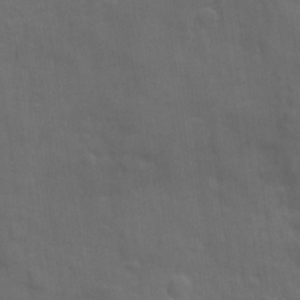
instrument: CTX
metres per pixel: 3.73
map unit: Ave
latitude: 12.0633
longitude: -104.3657
